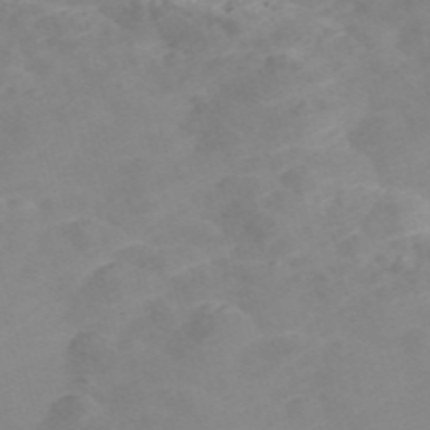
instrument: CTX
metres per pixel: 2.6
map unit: Nve
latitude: -56.7463
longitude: 52.1983
